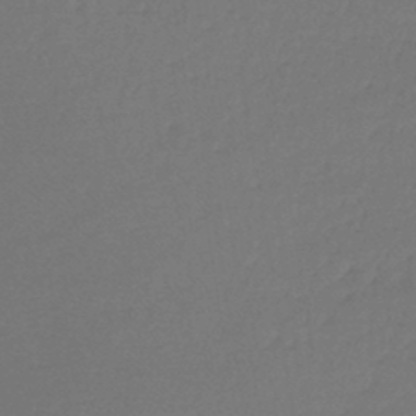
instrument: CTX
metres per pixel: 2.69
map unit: lHb
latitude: -43.5399
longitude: 59.0486
